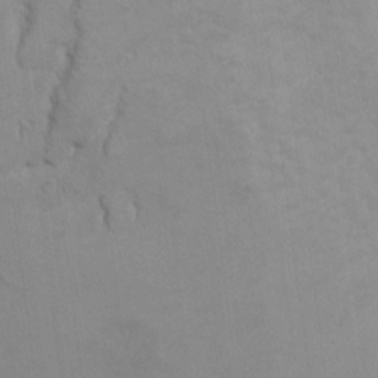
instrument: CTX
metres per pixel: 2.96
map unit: Ht
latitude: 10.2523
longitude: -32.8191
